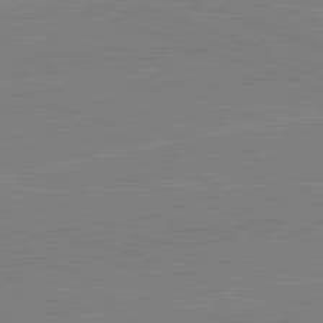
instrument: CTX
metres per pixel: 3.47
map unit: lApd
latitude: 82.2333
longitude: -159.1970
